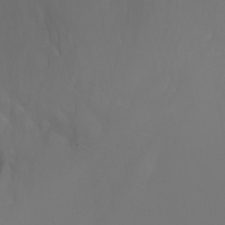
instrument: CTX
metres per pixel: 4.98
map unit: Nhu
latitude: -7.1809
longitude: -81.5182
